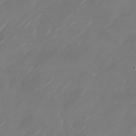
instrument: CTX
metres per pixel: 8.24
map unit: Nhu
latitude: -29.0109
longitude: -71.8772
